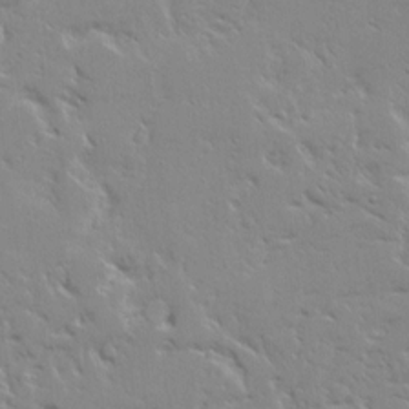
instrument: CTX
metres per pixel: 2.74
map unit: Ave
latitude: 14.0444
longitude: -139.0836
